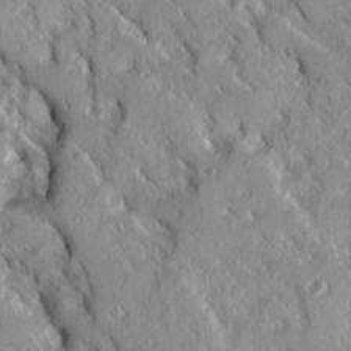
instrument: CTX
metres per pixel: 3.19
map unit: Ave
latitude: 14.9514
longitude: -130.8569
